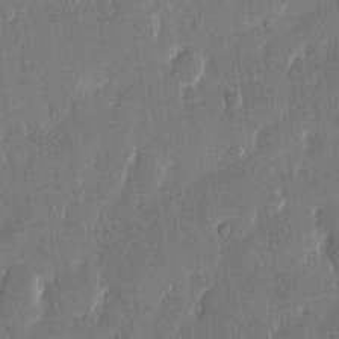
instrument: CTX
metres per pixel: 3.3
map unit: eHh
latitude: 13.0081
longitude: -71.0080
